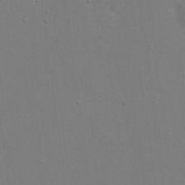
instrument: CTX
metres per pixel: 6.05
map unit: eHh
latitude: 24.0255
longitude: -69.4427
